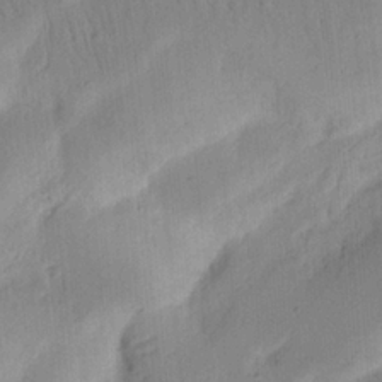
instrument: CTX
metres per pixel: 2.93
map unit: Nhu
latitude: 15.4805
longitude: -75.2726
